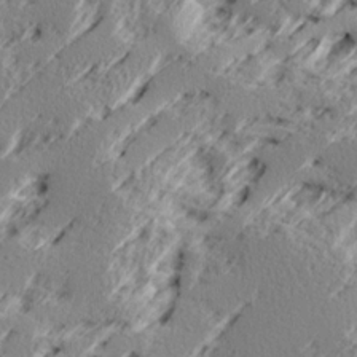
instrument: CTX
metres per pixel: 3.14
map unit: Ave
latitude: 16.5357
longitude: -138.1956
